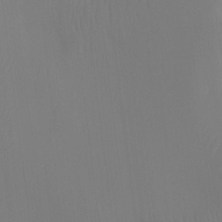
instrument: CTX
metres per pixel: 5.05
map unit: Htu
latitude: -12.8219
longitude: -47.9528
